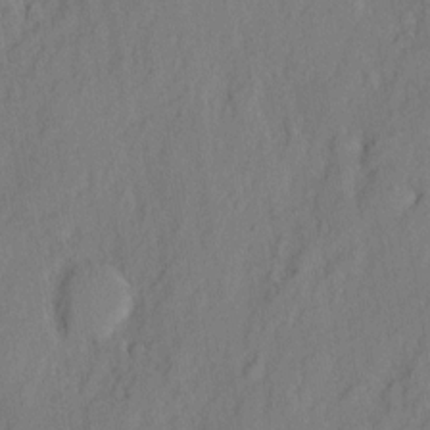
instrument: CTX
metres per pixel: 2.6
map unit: eHh
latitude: 3.1970
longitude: -77.6316
